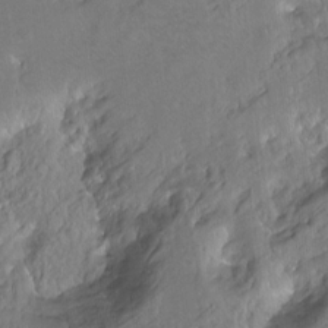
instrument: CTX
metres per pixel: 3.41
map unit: Hto
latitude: -14.3684
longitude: -41.9150
